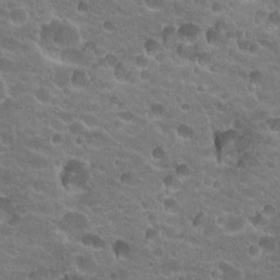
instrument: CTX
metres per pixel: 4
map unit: Hto
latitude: 20.0444
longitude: -35.6694
